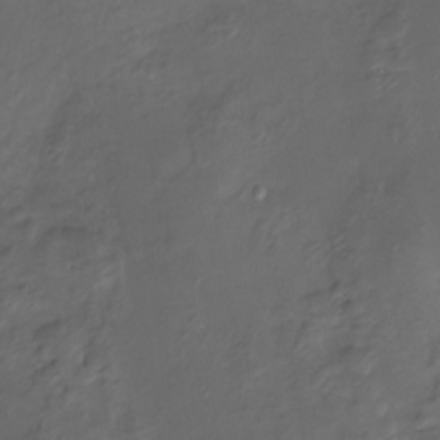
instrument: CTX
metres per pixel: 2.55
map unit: Htu
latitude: -13.8611
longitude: -45.1592
